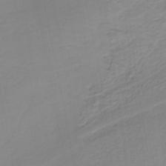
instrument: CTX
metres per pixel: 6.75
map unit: HNb
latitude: -36.6140
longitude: 55.4266
